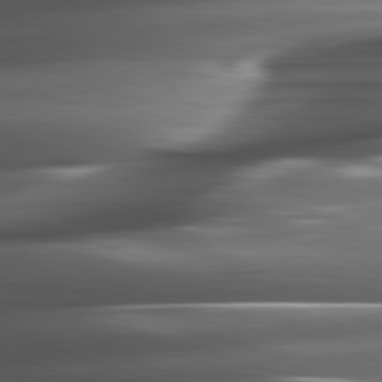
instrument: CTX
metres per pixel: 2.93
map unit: lApd
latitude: 81.9717
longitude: -144.5923
